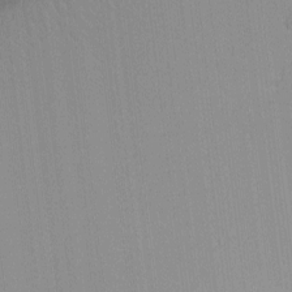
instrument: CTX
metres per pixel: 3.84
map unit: lHvf
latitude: -13.1998
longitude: -103.3481
